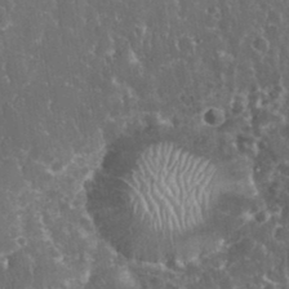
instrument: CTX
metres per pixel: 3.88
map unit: eHh
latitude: 33.4237
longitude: -62.6302
